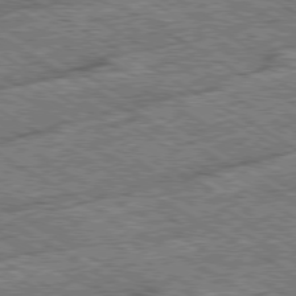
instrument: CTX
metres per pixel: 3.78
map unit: Ap
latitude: -80.0472
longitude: -79.3860
